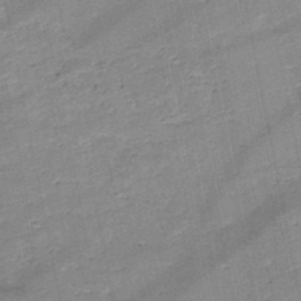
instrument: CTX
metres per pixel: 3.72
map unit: HNb
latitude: -49.3321
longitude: -42.6302
